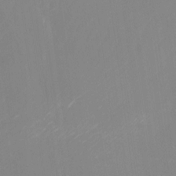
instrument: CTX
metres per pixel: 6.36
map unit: Nhu
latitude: -24.4440
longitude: -72.7247
